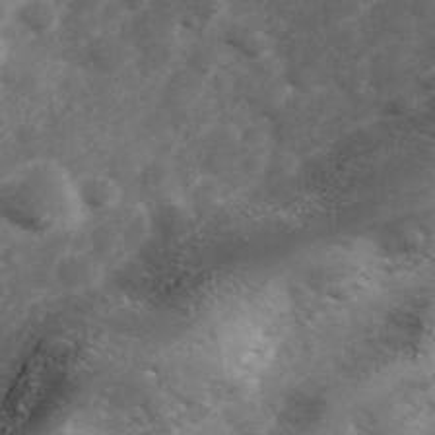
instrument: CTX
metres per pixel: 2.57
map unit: Hve
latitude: 33.0836
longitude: 150.9542
